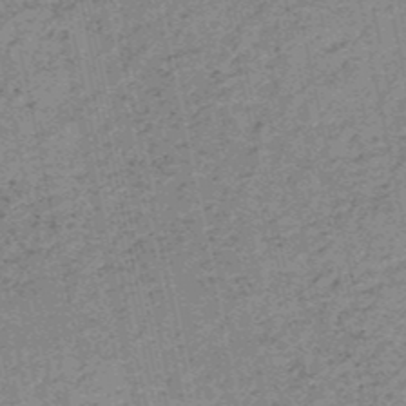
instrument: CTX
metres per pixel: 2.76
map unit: HNb
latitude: -51.1053
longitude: -51.5749
